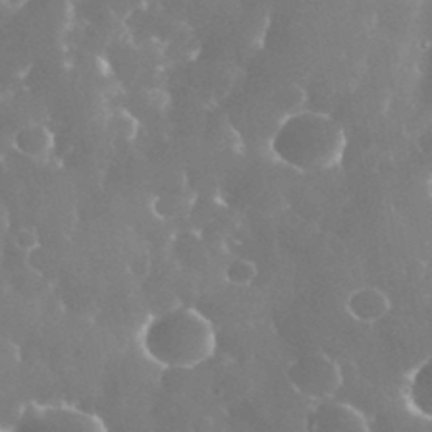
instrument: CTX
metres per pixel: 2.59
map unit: eHh
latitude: 35.3292
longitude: -58.9136
